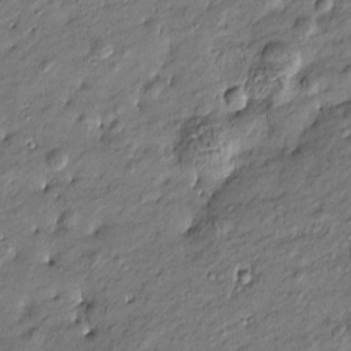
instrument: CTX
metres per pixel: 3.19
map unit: Htu
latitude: -7.7855
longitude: 177.3699
